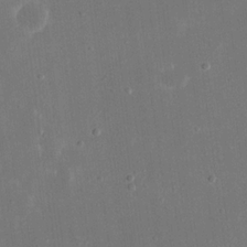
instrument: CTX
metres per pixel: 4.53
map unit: eHh
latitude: 18.6112
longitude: -70.4979
